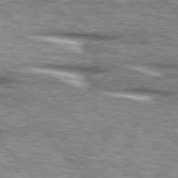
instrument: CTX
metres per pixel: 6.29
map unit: lApd
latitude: 76.5356
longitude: -82.5356
